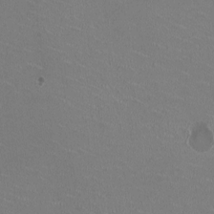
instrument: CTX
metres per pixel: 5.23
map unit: HNhu
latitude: -2.0472
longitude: -1.9717
